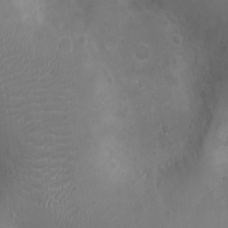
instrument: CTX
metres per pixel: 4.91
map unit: Ht
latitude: -3.6721
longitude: -16.0444
